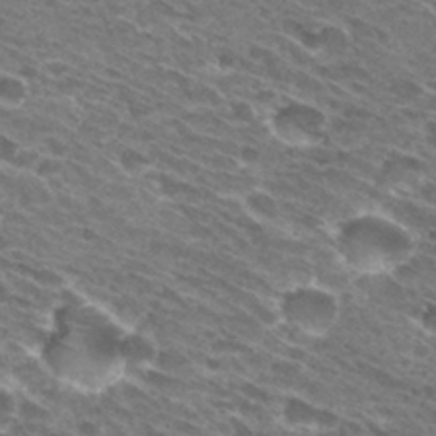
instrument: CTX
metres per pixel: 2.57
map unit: Hto
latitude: 30.8569
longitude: -43.7828
